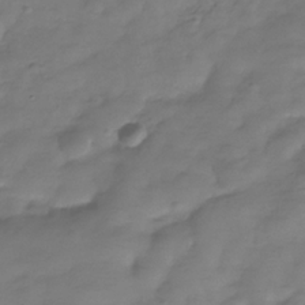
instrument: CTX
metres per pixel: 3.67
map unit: Hve
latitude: -31.6533
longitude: 91.2943
